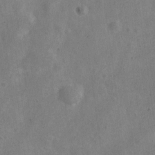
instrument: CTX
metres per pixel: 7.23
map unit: Nve
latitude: -24.2361
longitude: 107.5588
